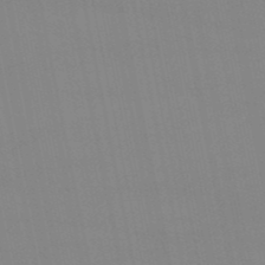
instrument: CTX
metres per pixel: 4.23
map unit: eHb
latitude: -50.3117
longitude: 68.1983
